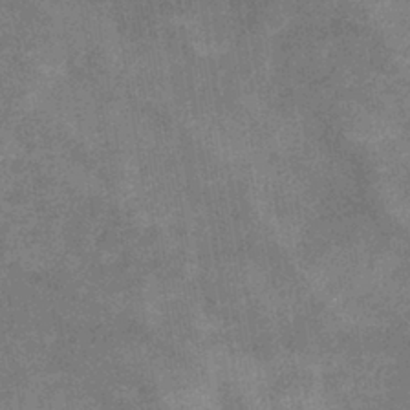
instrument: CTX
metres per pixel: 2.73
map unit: lHb
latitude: -40.1417
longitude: 75.9367
